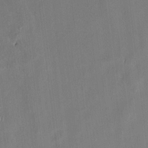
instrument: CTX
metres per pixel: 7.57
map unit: lAvf
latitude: 7.3104
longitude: 165.9745
